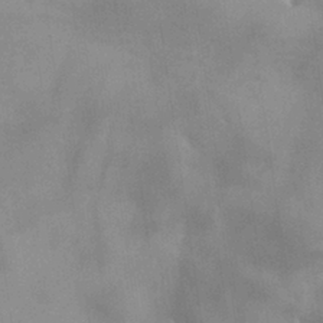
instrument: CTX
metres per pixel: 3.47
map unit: Hve
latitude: 28.5923
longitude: 145.3699
